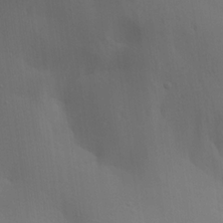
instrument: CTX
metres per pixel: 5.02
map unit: lAa
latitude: 20.4034
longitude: -138.5735
